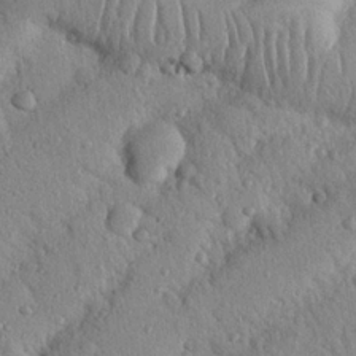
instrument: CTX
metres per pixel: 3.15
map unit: Nhu
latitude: 22.3845
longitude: -76.1955
